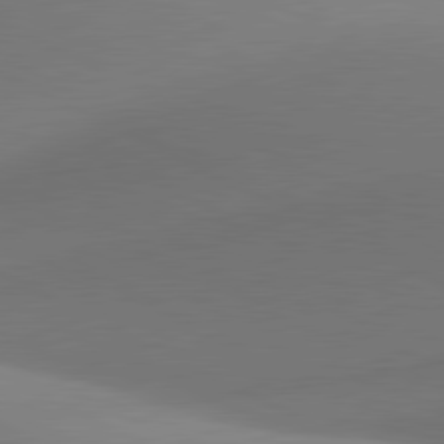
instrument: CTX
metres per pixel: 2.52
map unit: lApd
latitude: 81.2159
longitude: 134.8786
